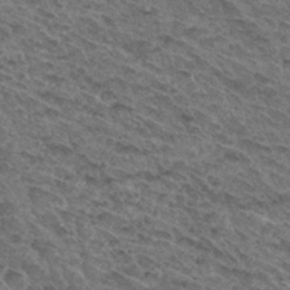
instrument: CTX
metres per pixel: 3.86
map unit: Hto
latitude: 32.1200
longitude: -47.6505
